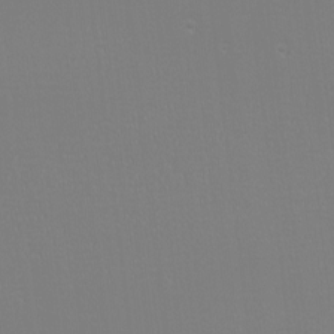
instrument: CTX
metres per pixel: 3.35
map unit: eHh
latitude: -6.3873
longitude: -83.3292
